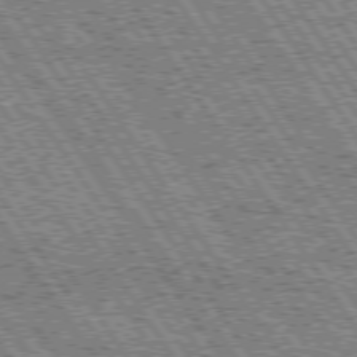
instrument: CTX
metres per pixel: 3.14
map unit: Hpe
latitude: 74.8569
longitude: -153.3860
